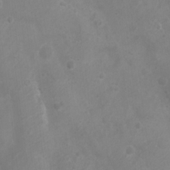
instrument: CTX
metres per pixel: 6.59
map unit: Nhu
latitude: 6.0255
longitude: -19.2348
